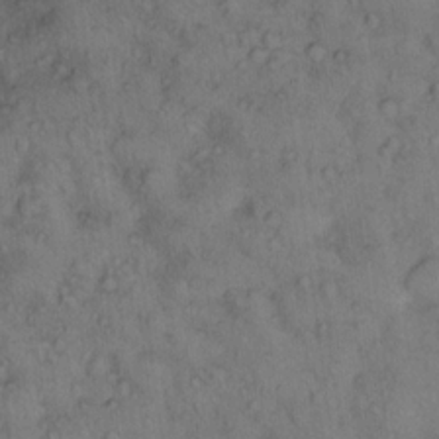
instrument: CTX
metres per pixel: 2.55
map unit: eHh
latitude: 15.9151
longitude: -64.3089
